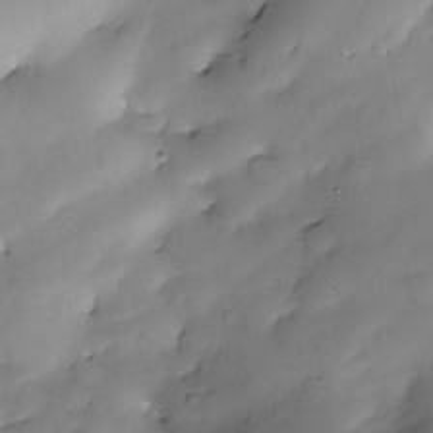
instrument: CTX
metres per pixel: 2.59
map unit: Nve
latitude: -22.7274
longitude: -138.4979
